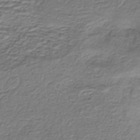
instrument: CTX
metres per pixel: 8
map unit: eHh
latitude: -42.9730
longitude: 117.2564
